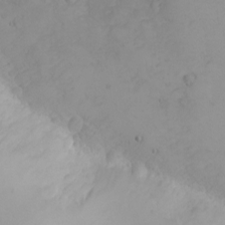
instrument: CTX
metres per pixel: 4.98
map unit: Nhu
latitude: -5.0675
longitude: -80.8191
